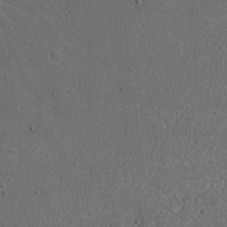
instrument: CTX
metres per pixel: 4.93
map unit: Nhu
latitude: 21.4616
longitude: -72.0255
